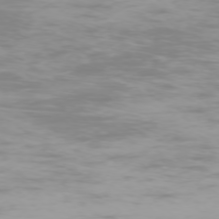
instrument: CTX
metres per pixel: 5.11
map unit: Ap
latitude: -75.9745
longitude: -83.3670
